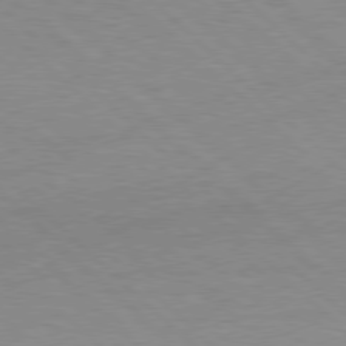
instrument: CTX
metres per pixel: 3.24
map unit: Hpe
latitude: 77.4804
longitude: -156.7435
